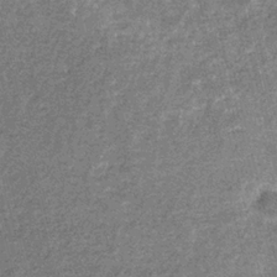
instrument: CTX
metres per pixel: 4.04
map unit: eHb
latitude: -31.6533
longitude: 70.9164
